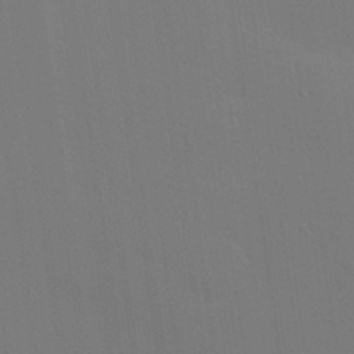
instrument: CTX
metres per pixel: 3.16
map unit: Hve
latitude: 26.6869
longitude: -91.4615
